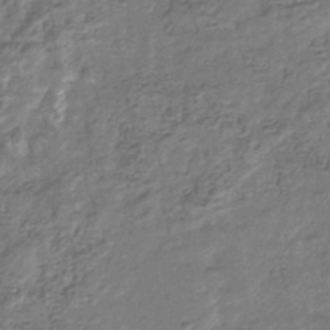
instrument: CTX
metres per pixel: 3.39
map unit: eHb
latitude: -34.9353
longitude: 80.1039
